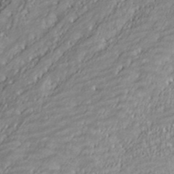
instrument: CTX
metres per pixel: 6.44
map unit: ANa
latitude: 40.8946
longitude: 54.6708
